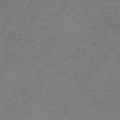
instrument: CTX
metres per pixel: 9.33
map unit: HNb
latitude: -56.2172
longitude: -44.4034
